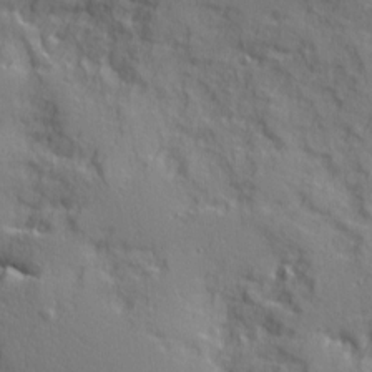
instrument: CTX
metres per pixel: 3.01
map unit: Ave
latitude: 10.6680
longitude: -101.8017
